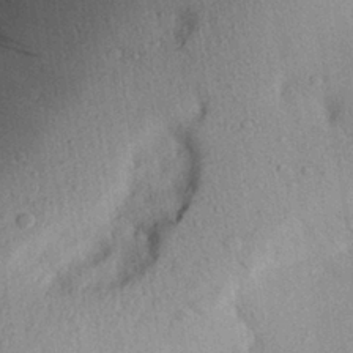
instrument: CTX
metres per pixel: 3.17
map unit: Aa
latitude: 28.6679
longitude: -145.4237
